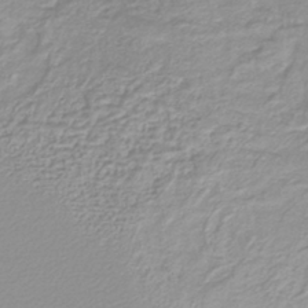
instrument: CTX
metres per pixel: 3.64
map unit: lHb
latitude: -40.1606
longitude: 64.6519
